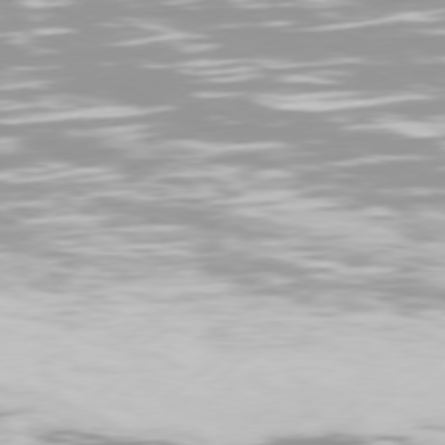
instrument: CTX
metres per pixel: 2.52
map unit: Hpe
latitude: 77.3481
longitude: -130.3657
